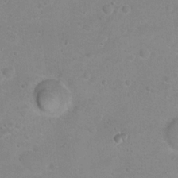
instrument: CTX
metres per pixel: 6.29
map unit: Hto
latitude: 16.0255
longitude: -37.3671
